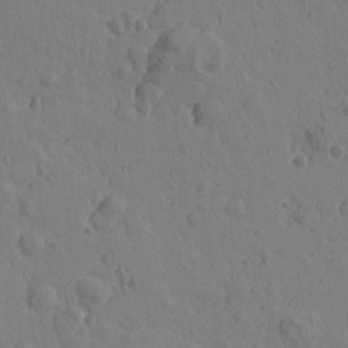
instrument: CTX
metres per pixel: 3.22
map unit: Htu
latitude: -0.4440
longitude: -175.8017
